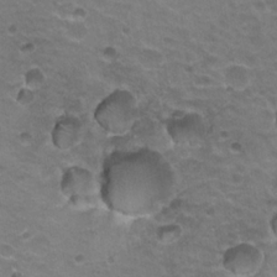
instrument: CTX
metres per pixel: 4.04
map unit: Hto
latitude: 20.1389
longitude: -32.3467
